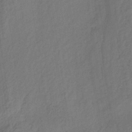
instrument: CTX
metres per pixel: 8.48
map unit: lHb
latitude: -34.0094
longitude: 66.7085
